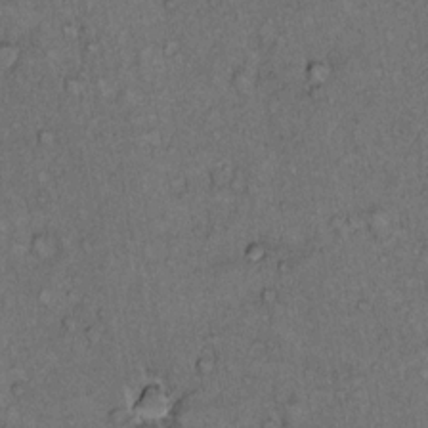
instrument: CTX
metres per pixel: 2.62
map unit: Hto
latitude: 12.2712
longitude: -58.3845
